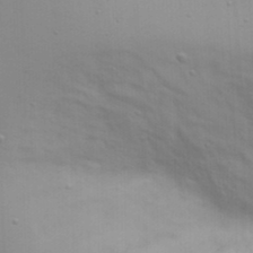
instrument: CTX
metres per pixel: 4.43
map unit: Nhu
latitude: 20.2523
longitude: -72.9892
